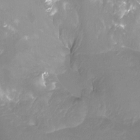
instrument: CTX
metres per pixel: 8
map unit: Htu
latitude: -13.5966
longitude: -45.8583
